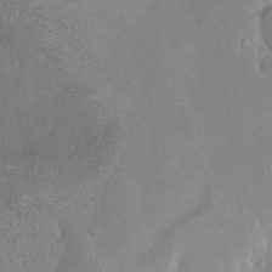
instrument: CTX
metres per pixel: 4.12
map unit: Ht
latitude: -7.8044
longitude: -36.7058
